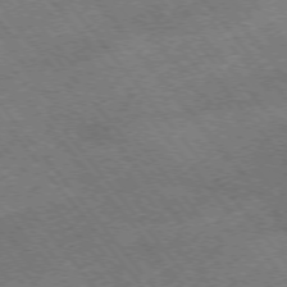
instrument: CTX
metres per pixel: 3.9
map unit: Hpe
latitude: -75.6155
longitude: -18.3467
